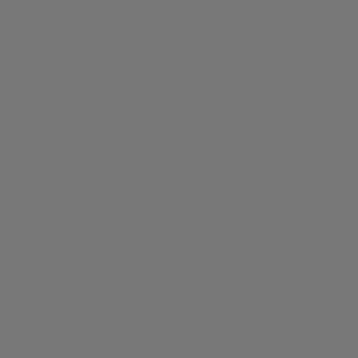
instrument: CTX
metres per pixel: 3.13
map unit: Hpe
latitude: 75.2915
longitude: -124.7624
